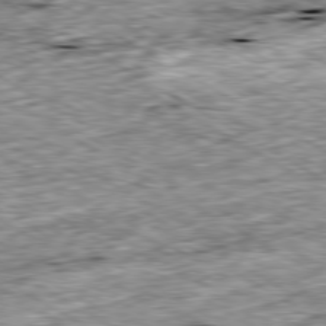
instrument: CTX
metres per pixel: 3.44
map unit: Ap
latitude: -80.1039
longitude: -89.6316
